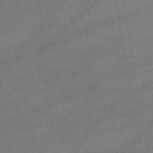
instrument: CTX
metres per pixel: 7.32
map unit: lHb
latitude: -45.4454
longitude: 77.2187
